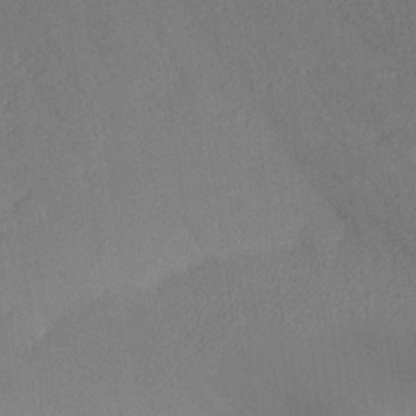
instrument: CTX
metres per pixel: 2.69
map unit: lHvf
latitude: 25.8961
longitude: 141.0864
